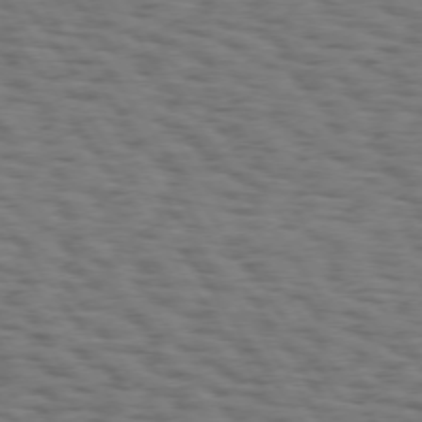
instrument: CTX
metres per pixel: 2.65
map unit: Hpe
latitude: 74.2334
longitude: -132.3467
